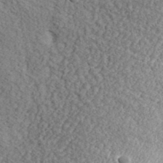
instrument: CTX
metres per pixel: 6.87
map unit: eHh
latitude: 37.1970
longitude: -80.1578
